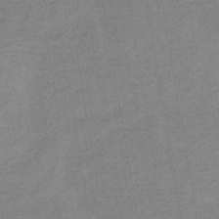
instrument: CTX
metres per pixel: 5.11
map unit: HNb
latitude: -34.0661
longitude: 57.4265
